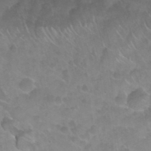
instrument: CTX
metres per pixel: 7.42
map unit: Nhu
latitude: 26.1578
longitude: -54.5168
